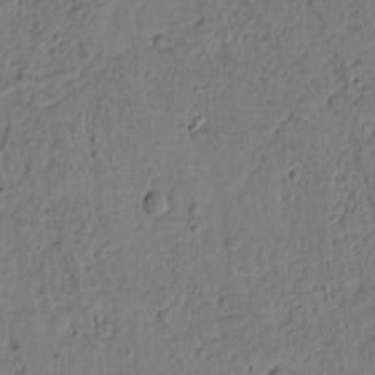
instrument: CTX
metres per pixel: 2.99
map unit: Htu
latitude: -1.3132
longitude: 170.0661
